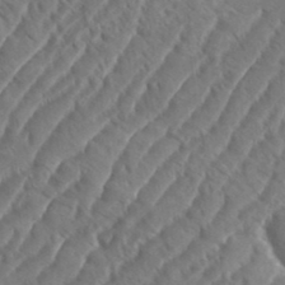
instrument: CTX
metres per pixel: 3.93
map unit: eHh
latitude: 36.7435
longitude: -137.9906
